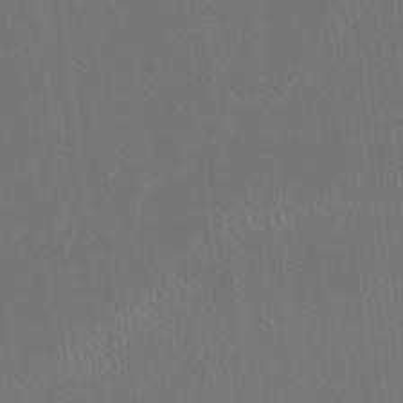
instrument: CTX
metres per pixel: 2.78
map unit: HNhu
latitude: -0.5763
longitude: 1.6722
